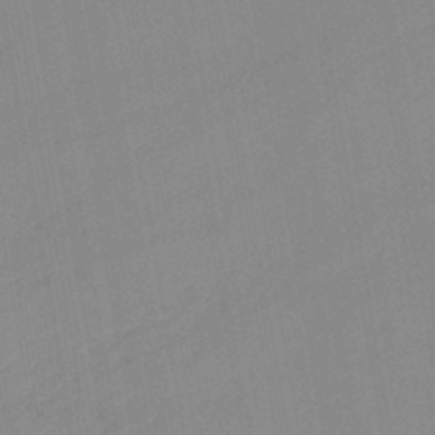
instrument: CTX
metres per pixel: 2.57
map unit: lHb
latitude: -44.4440
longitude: 72.9919
